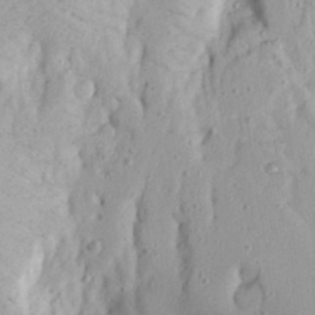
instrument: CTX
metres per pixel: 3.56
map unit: Aa
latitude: 17.0458
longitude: -124.5545
